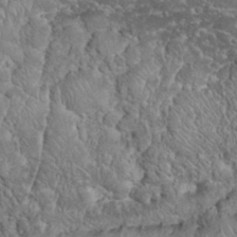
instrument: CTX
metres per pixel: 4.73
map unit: eHh
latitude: 32.6679
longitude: -64.5924
